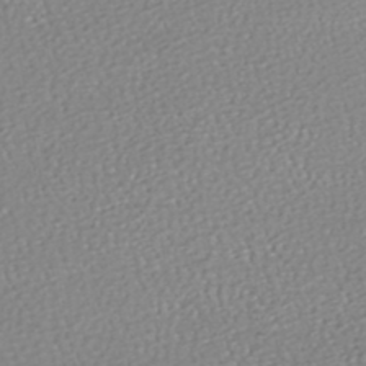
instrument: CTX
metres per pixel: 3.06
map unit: HNhu
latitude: -48.1795
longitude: 100.1794
